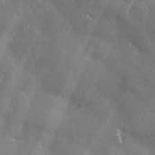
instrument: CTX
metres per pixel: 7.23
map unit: Ave
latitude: 1.7449
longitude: -113.1403
